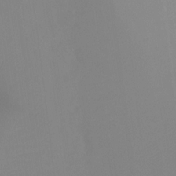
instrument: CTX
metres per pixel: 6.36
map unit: Ht
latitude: -12.3495
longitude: -47.4805
